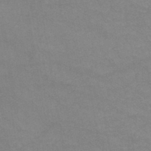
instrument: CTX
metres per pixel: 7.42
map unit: HNb
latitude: -45.7856
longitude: -36.7813
